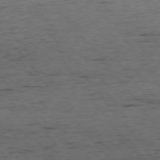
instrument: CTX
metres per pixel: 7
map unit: Ap
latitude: -75.1998
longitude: -90.8569
